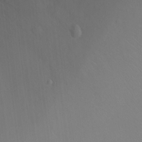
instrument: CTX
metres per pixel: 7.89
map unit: Ht
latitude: -7.6533
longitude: -34.4223
